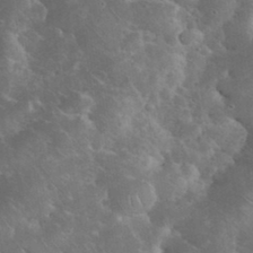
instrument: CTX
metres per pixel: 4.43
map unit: eHh
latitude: 35.5560
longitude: -65.9528
